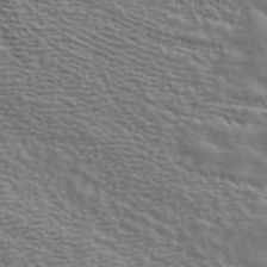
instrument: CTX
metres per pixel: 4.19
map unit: ANa
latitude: 43.2159
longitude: 54.4251
